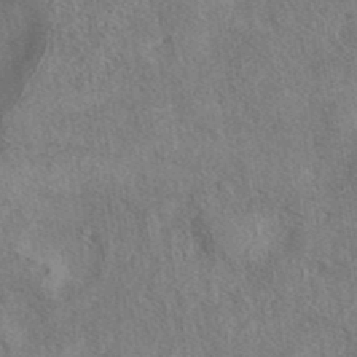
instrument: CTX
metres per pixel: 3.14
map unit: eAb
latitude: 41.2725
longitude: 102.9353
